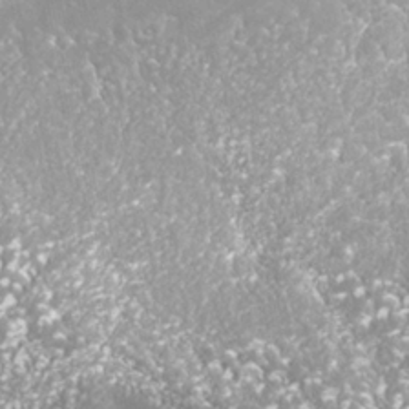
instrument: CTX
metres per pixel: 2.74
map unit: Nhe
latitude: -35.5210
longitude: -92.8569
